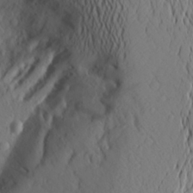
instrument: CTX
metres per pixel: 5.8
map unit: Aa
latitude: 26.4223
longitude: -147.0648
